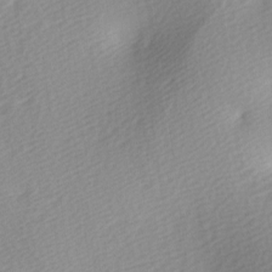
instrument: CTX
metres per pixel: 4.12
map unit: lAa
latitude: -5.7477
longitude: -120.9703
